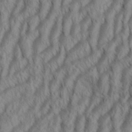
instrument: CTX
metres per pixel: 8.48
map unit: Aa
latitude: 34.1766
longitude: -137.4805
